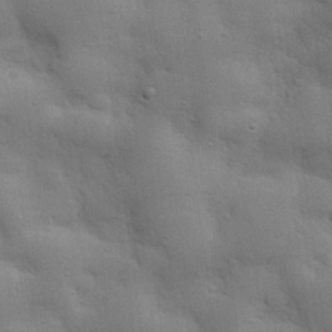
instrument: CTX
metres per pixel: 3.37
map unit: eHh
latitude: 28.3845
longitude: -75.0270
